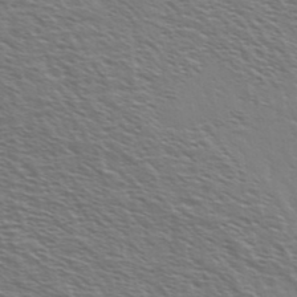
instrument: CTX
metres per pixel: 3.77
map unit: Ave
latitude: 37.5560
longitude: -109.4048
